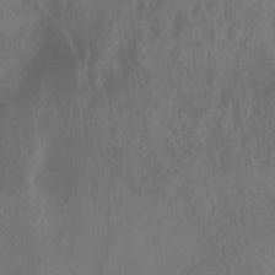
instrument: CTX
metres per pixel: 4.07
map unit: Nhu
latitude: -12.4629
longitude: -62.3656
